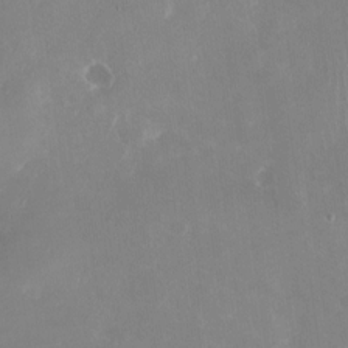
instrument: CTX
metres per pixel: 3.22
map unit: Nhu
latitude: -27.0675
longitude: -60.7624
